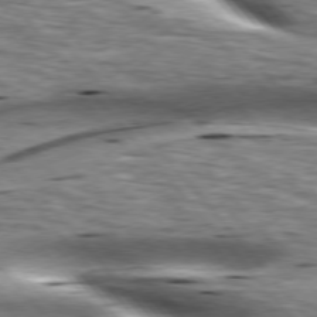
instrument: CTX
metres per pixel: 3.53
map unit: lApd
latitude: 76.4223
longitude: -61.4615
